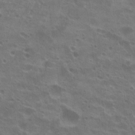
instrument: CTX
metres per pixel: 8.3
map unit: Hto
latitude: 21.9528
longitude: -40.7813
